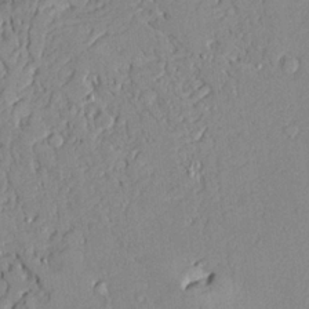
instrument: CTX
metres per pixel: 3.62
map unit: Ave
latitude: 22.7435
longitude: -128.8947
